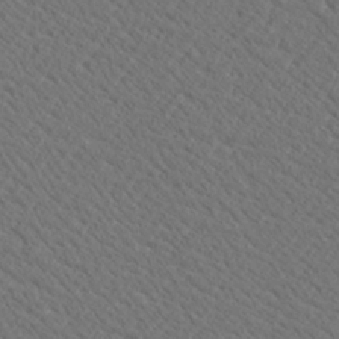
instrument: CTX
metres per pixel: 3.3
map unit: Ave
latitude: 21.5182
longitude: -139.6316
